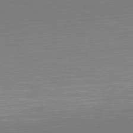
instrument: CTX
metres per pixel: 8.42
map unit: Hpe
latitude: -82.0283
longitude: 7.7666
